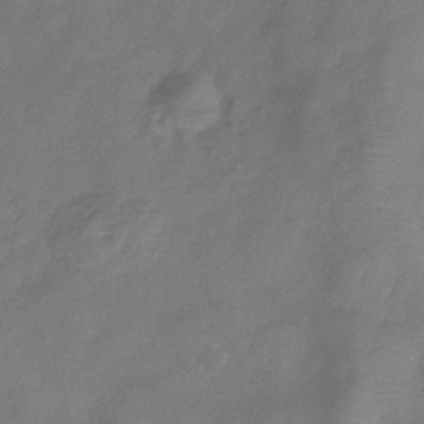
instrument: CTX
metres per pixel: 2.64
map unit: Hve
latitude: -32.6708
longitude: 92.3684
